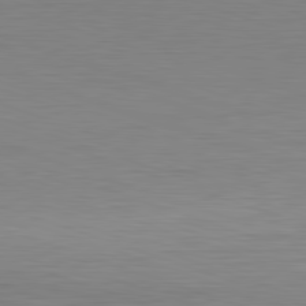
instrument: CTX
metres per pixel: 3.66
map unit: Hpe
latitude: -82.3684
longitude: 10.2740
